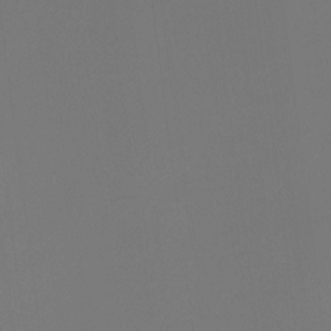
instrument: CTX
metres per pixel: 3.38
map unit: Htu
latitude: -13.7667
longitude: -48.4601
